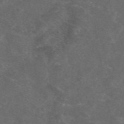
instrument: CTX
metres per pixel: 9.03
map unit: eAb
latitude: 46.5168
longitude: 125.8422
